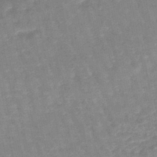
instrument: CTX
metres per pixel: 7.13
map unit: eHb
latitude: -45.5777
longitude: 80.0472
